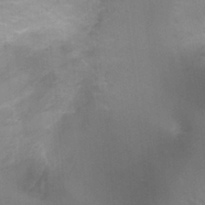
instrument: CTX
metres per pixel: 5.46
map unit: Nhu
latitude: -0.5763
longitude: -16.8947
